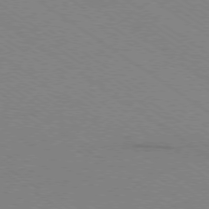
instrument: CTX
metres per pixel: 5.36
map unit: Ap
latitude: -78.8408
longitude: -85.4804
